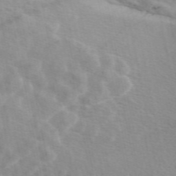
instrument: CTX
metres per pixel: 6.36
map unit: eAb
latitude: 48.5546
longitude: 119.8989
